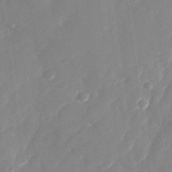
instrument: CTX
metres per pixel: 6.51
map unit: Nhu
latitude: -28.7841
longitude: -65.8961
